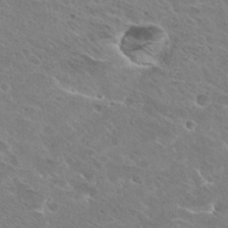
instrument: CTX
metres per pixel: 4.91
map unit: Hto
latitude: 26.8947
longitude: -40.5734
